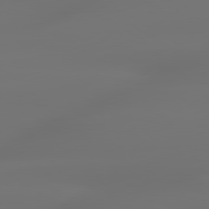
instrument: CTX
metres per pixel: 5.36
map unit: lApd
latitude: 79.6883
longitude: -138.3467
